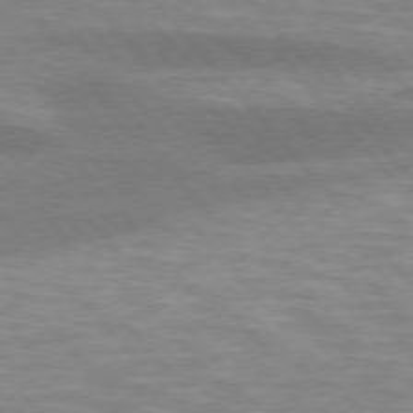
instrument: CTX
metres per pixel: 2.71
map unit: lApd
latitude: 75.8205
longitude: -58.9325
